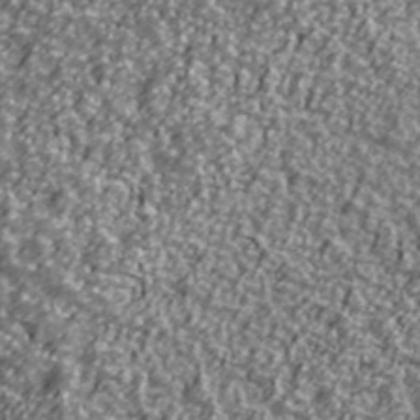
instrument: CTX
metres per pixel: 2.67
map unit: Ave
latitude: 42.3845
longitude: -113.7449
